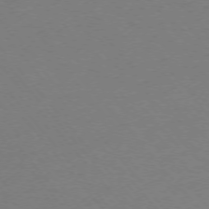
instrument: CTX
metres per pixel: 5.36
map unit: Ap
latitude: -75.7856
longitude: -63.9528
